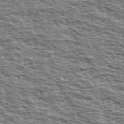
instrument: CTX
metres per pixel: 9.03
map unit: Ave
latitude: 38.0822
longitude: -112.7435
